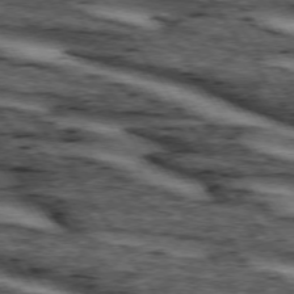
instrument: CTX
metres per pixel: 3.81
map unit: lApd
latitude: 74.2712
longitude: -72.8380
